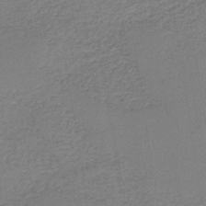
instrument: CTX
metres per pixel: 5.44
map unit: HNb
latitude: -42.9163
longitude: 49.2376
